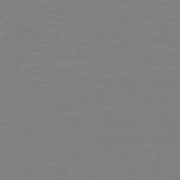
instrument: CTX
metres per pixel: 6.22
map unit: Hpe
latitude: 78.6869
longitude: -166.7624
